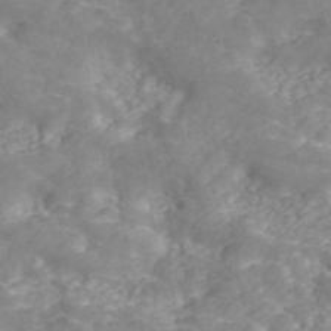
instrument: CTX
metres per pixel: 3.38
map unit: ANa
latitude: 46.2334
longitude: 23.2754
